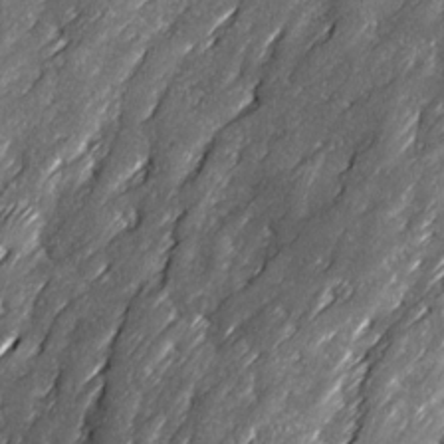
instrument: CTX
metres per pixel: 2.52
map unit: Ave
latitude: 16.6679
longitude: -136.8569
